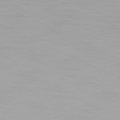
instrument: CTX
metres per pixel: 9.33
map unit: Hpe
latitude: -81.5777
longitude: 19.6911
